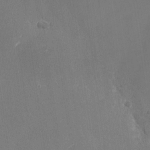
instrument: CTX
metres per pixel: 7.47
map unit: Nhu
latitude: -29.0487
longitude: -74.4223
